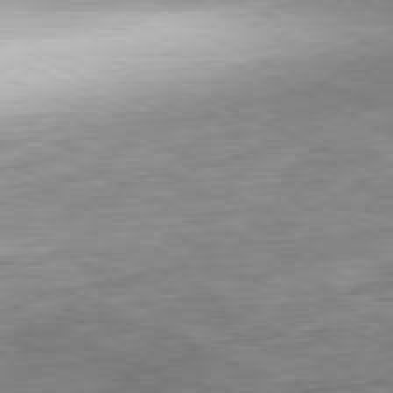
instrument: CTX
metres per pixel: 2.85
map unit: Ap
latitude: -81.5399
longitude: -69.0270
